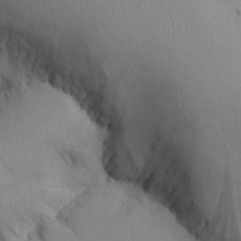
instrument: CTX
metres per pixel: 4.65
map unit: Aa
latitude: 25.7827
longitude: -129.3293
